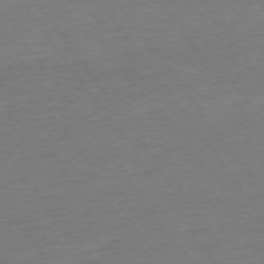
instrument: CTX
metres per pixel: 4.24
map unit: Ap
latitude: -74.3873
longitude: -85.1214
